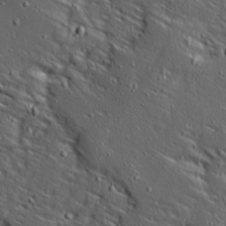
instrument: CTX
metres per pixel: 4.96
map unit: Ave
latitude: 14.4034
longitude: -138.3278
